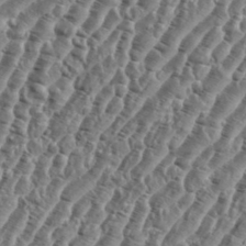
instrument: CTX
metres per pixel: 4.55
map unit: eHh
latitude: 36.3845
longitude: -135.6505
